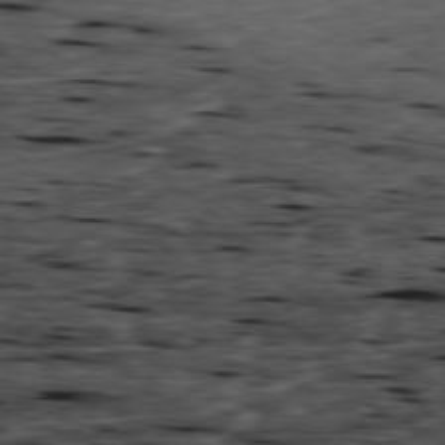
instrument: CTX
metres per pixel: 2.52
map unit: Ap
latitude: -79.3887
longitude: -91.7828
